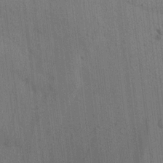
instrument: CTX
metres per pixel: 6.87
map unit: lAvf
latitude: 8.1200
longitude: 164.6330
